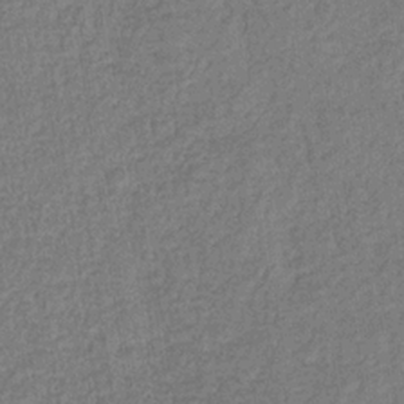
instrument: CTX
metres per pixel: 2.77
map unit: eHb
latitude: -32.5007
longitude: 74.2740
